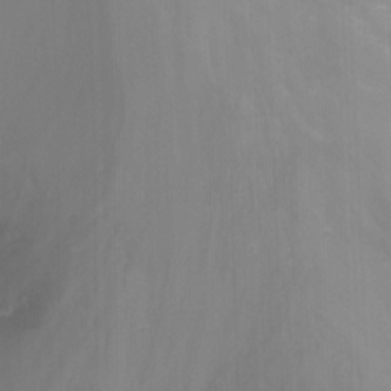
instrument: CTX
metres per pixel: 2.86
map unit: Nhu
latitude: -15.6722
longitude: -51.5560
